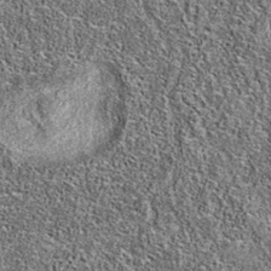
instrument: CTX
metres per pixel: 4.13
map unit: eAb
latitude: 36.6679
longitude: 105.6155
